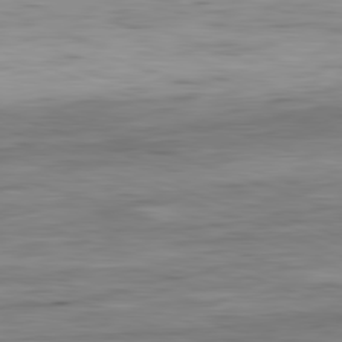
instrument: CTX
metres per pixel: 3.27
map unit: Ap
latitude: -82.0283
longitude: -78.2145
